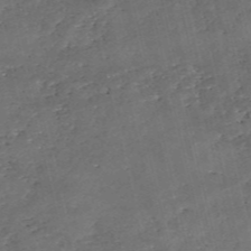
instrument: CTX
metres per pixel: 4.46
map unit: eHh
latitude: -54.8786
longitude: -91.1592
